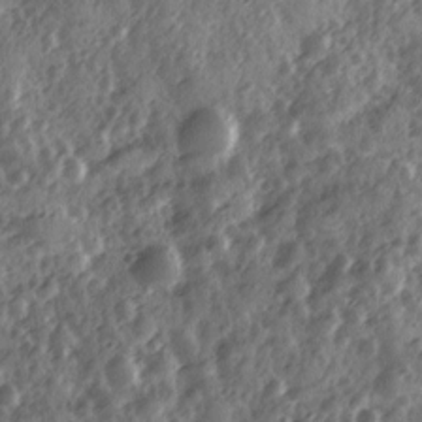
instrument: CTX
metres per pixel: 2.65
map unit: Ave
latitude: 11.8395
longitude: -103.2537
